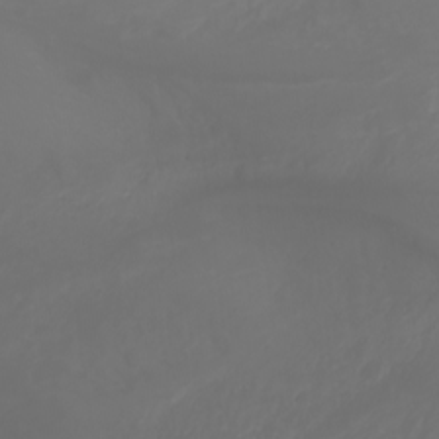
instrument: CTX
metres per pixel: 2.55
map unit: Nhu
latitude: -1.6911
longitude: -75.4426
